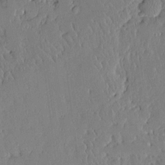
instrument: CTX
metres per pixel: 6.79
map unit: Aa
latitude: 11.8772
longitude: -127.8206
